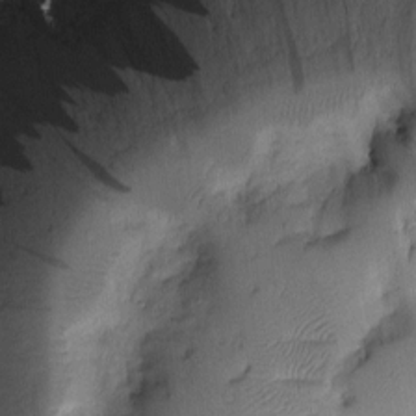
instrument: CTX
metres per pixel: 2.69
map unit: Htu
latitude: -2.7841
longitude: 172.3684
